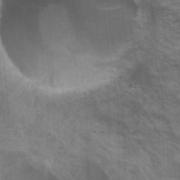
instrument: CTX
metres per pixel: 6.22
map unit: Hto
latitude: 22.9892
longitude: -42.0255
